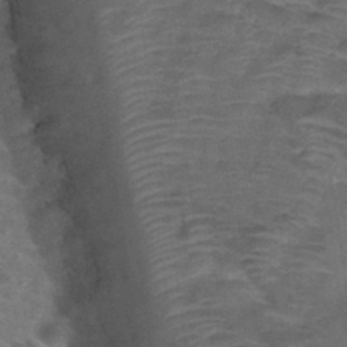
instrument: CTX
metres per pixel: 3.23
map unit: Hto
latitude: 34.7246
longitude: -49.6694
